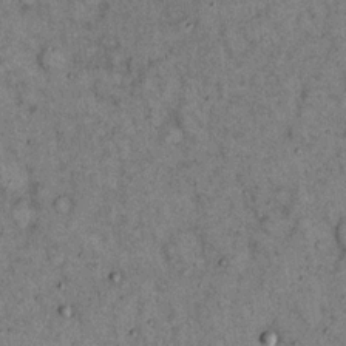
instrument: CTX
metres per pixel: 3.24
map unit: eHh
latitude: 15.9906
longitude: -62.4223
